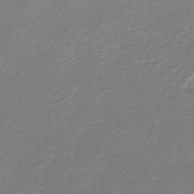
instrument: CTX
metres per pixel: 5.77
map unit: lHb
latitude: -44.6896
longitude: 76.3117
